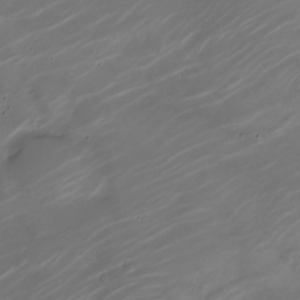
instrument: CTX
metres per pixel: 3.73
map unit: Nhe
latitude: -19.2943
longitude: 143.8611
